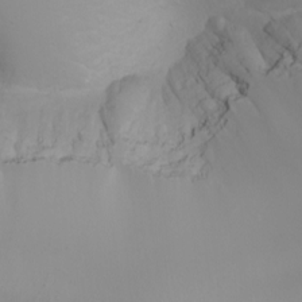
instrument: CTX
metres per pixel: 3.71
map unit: Nhu
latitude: -4.9352
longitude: -73.1215
